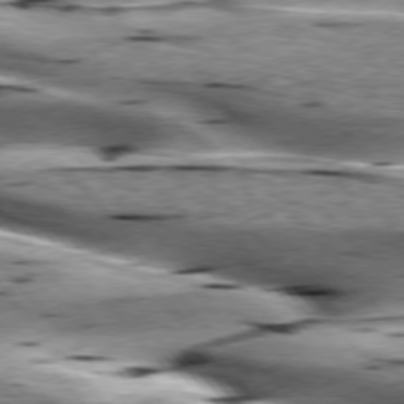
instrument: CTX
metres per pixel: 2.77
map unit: lApd
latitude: 76.3089
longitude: -61.3481
